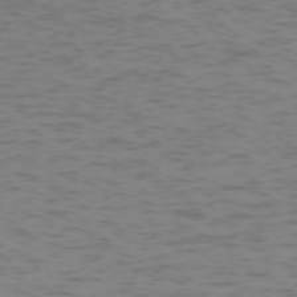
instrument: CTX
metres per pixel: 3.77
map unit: Hpe
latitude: -73.3698
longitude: 7.1431
